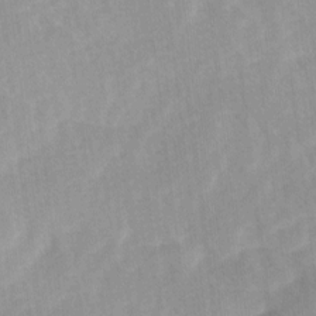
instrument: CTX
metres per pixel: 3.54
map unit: Ave
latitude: 11.1214
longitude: -106.9514
